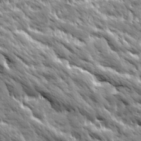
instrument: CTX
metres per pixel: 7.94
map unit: Ave
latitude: 19.6505
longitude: -134.6679
